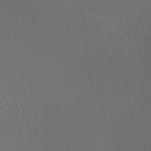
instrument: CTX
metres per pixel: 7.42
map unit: lAa
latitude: -6.3495
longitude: -123.7261
